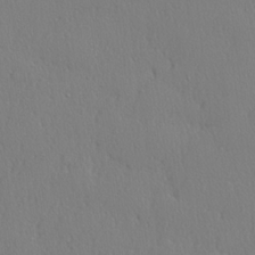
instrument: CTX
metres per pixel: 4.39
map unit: lHvf
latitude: 21.1592
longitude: 142.1983
